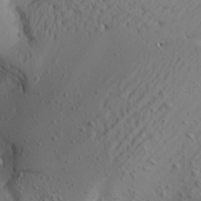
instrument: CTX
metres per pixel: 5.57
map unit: Aa
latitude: 22.3278
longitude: -144.1955
